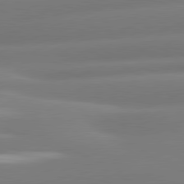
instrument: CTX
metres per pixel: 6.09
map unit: lApd
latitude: 80.9325
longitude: -161.6127
